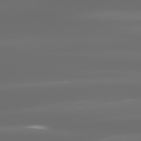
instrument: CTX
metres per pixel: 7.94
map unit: lApd
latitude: 81.0458
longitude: -136.9703
